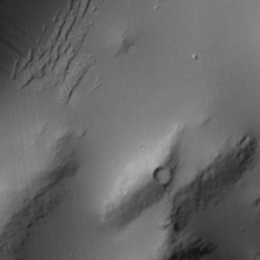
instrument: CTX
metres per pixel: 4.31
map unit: Hve
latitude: -10.1228
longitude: 175.6721
